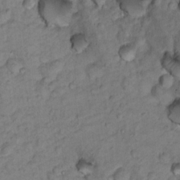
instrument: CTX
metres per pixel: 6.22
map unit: Hto
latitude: 15.2726
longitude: -30.6113
